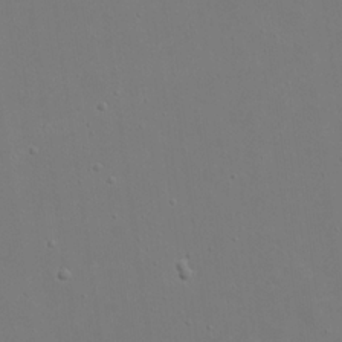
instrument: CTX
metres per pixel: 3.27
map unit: eHh
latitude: 19.3859
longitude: -71.9528
